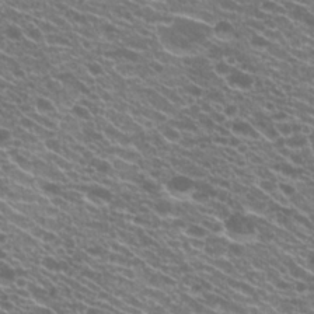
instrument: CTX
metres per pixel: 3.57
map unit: Hto
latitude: 20.9703
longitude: -35.1403
